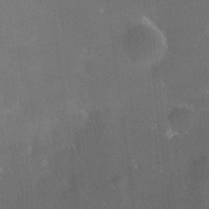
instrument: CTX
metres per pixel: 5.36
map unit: HNhu
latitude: 6.4412
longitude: 12.7463
